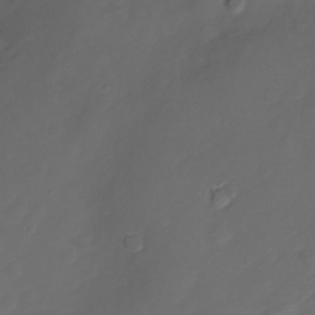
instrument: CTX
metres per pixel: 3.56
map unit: Nve
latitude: -20.6518
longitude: 106.9353
